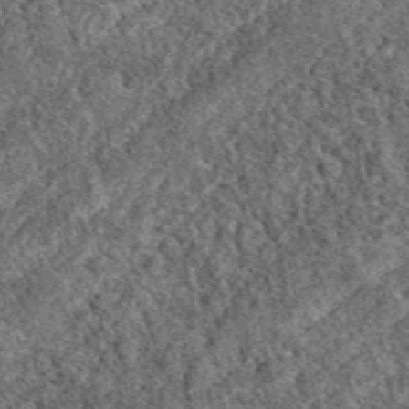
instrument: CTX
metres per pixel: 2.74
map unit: eAb
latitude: 37.4804
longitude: 110.1984
